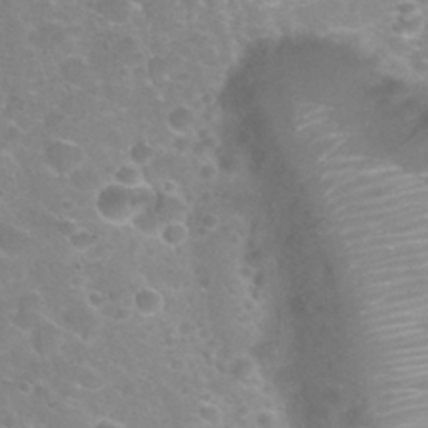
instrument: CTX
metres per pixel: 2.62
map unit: Nhu
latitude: 25.4993
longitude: -51.3481
